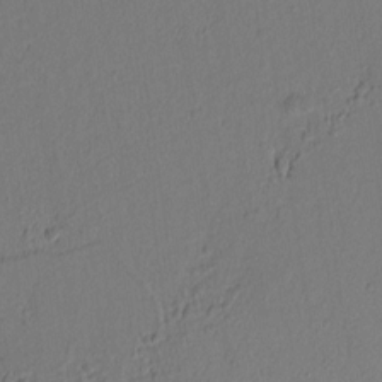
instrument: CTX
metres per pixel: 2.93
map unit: lAvf
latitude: 8.4223
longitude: 166.6518
